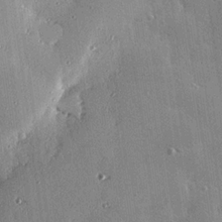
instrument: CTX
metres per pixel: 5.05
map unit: eHh
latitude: 23.3859
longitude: -89.4049
